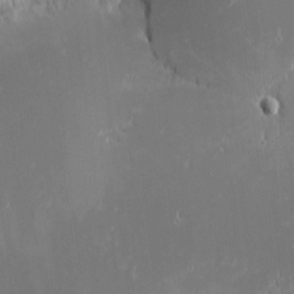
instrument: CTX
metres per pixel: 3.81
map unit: eHh
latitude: -2.1605
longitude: -84.1956
